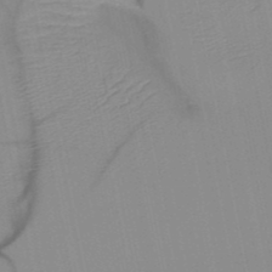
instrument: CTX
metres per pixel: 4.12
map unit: HNb
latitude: -48.9353
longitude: -50.1011
